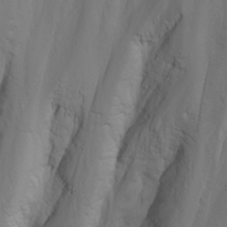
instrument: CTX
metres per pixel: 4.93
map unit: Nhu
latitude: -5.0108
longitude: -80.7624
